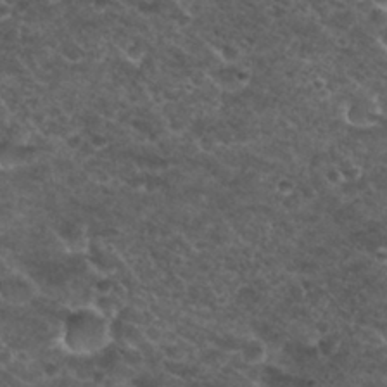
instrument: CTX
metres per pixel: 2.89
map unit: Nhu
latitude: 29.6694
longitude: -49.6505
